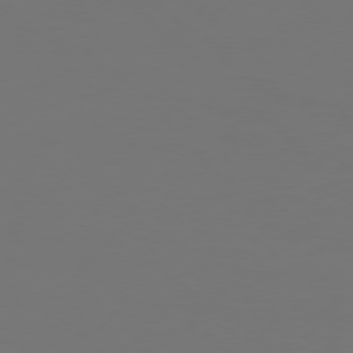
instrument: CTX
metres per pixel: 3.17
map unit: Hpe
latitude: 75.6883
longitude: -129.6316
